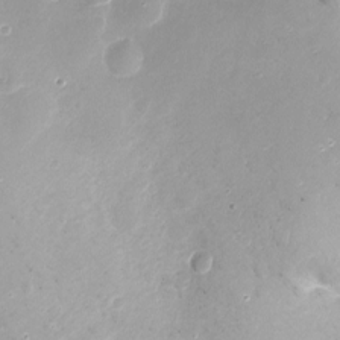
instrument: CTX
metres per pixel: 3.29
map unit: Nhu
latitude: -12.3117
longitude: -38.6679
